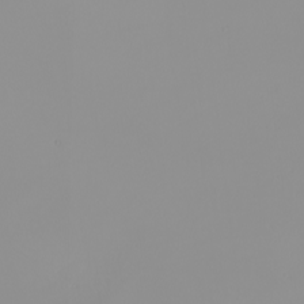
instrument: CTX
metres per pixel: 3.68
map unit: Nhu
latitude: -8.2928
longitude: -95.3482
